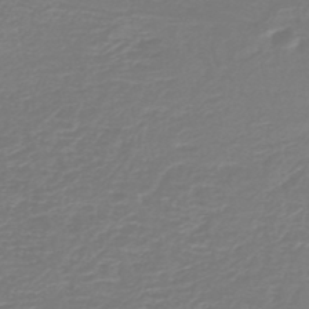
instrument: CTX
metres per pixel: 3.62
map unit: HNb
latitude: -47.0864
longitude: 52.7841
